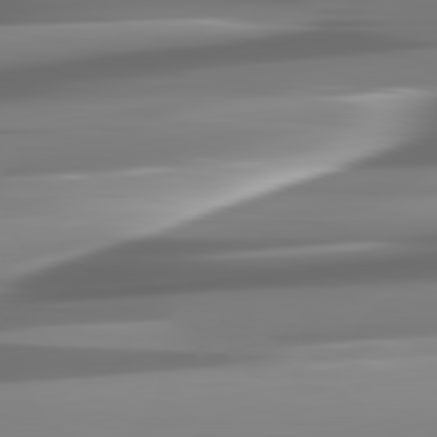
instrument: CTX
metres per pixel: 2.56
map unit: lApd
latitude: 81.9717
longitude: -137.0081
